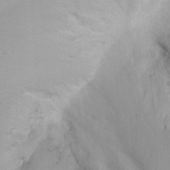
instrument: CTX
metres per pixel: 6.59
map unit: Nhu
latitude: -6.4629
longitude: -66.9891
